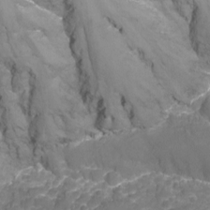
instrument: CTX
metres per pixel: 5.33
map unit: Nhu
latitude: -13.6911
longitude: -71.8394
